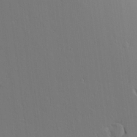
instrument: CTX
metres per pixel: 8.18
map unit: Aa
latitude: 17.4804
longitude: -124.7624
